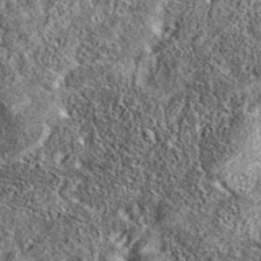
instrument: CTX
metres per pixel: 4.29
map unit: eAb
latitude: 37.0080
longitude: 110.1039
